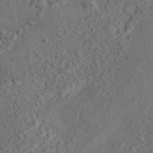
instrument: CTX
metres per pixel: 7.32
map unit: eAb
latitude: 43.5182
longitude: 116.0094
